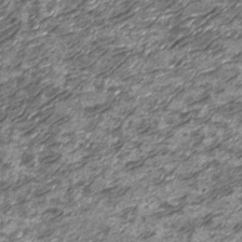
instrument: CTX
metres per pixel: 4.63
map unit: Nhu
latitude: -13.9745
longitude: -22.6868
